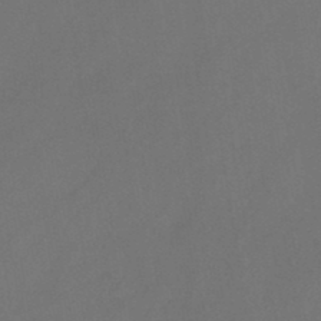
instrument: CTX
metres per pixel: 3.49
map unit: HNb
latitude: -44.2740
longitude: -39.3671
